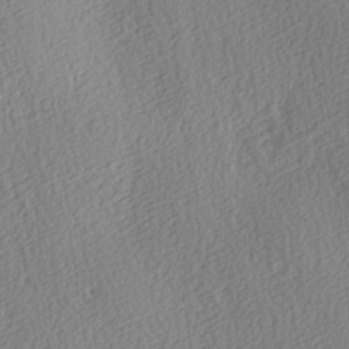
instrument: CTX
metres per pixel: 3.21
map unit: lAa
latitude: 3.8583
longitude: -112.4034
